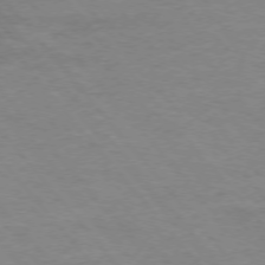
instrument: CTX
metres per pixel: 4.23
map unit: Ap
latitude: -75.9178
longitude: -81.4615
